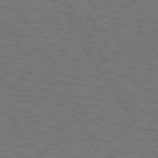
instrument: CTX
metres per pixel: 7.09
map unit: lApd
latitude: 73.0459
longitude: -73.0648
